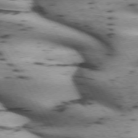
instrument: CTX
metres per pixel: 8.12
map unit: lApd
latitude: 71.8016
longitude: -52.6302
